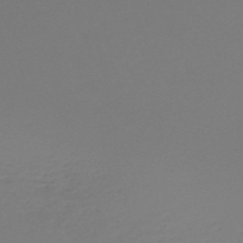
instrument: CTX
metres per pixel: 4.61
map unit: lHb
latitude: -46.0472
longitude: 66.2928
